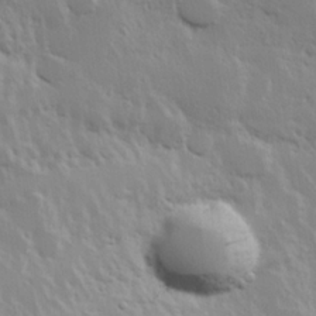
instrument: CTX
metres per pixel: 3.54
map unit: Hve
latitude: 24.6868
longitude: 145.5777
